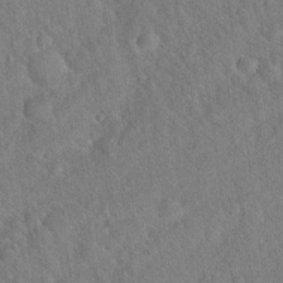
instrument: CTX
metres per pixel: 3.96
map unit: Hto
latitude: 18.9891
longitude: -52.9325
